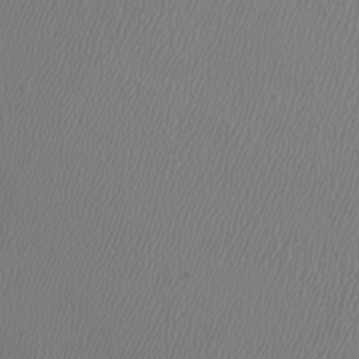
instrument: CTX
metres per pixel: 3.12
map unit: Htu
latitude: -6.1794
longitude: -73.6883
